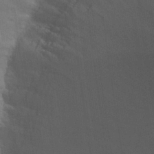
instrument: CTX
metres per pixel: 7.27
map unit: eHh
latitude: 30.8758
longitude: -69.8206
